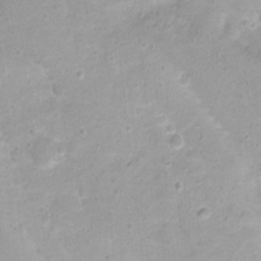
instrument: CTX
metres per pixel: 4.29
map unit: Nhu
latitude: 1.6882
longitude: -15.7450
